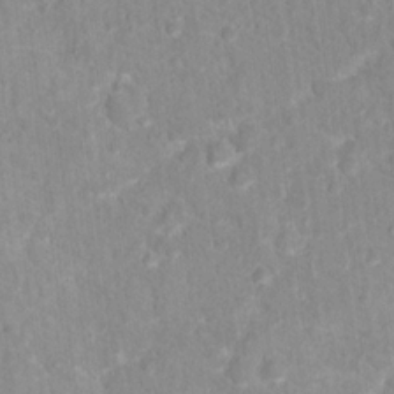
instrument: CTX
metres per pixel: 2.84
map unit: Hto
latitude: 16.7435
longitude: -36.8758
